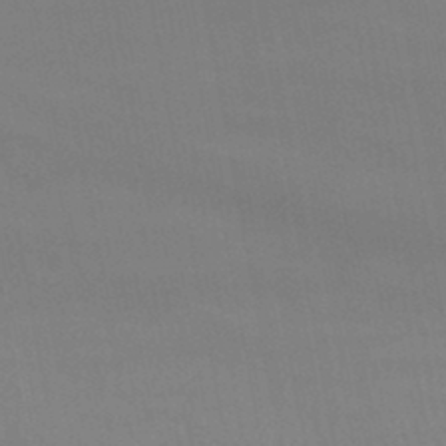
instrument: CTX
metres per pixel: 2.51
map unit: lHb
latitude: -47.0486
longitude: 75.2565
